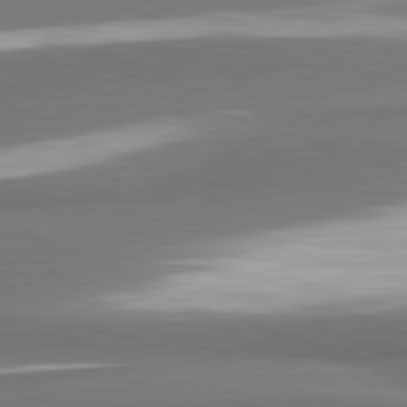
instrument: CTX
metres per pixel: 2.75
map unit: lApd
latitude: 81.8205
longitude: 173.6155
